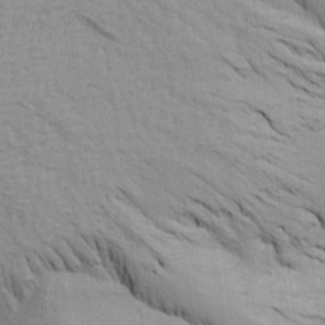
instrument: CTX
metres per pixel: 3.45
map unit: Aa
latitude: 19.9528
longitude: -144.2900
